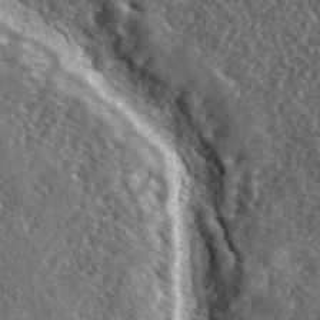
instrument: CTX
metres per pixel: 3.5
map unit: lHvf
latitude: 41.1781
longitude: -89.3104
